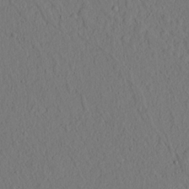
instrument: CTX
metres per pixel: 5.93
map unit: lAvf
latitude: 9.0270
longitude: 165.7478
